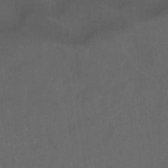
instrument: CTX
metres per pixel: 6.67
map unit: Nhu
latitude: -15.2565
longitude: -57.5938
